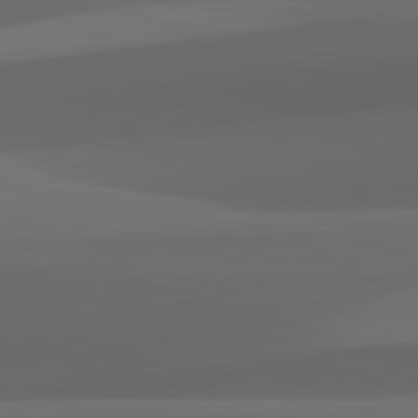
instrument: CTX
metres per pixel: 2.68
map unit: lApd
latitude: 82.1577
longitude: 143.9367
